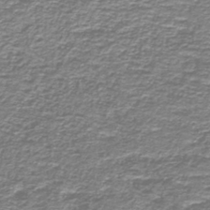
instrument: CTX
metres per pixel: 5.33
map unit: lHb
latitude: -41.2565
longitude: 55.5399
